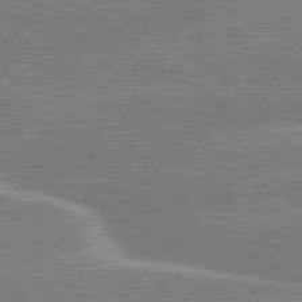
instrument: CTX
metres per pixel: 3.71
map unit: lApd
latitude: 79.8395
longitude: -144.7813
